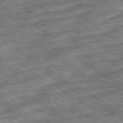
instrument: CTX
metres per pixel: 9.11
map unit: Ap
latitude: -79.7855
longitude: -49.3293
